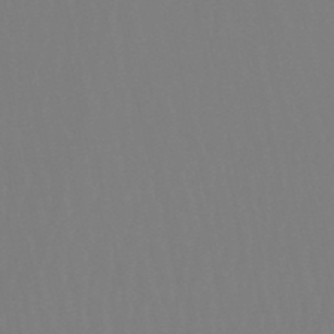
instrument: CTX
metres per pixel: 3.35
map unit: eHb
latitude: -50.8597
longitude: 73.5966
